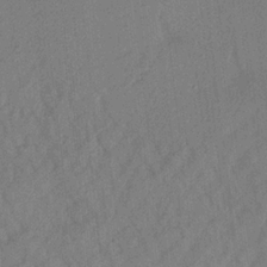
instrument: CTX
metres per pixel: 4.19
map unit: Aa
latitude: 21.8584
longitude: -147.4994
